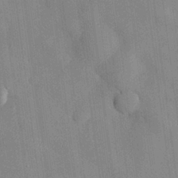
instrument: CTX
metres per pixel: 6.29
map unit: eHh
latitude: 28.4601
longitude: -77.0080
